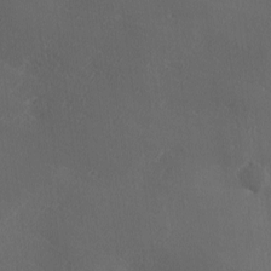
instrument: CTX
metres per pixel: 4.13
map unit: Ave
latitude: 0.3845
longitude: -114.1388
